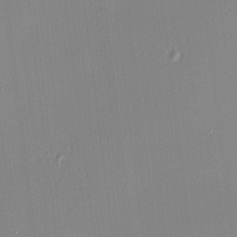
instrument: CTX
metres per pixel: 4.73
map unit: HNhu
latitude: 6.3845
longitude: 8.3684
